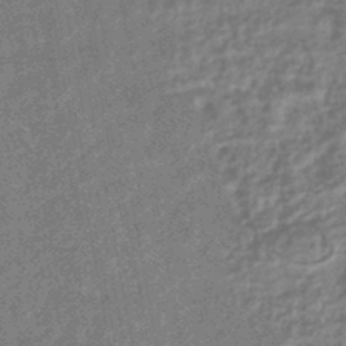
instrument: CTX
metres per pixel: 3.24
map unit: HNhu
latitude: -44.5952
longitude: 99.5777
